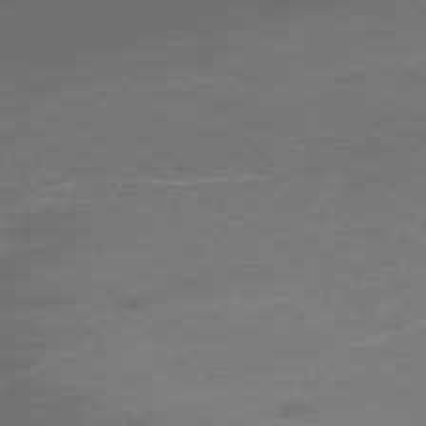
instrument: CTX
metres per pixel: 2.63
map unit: Hpe
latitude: -73.8800
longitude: 6.0850
